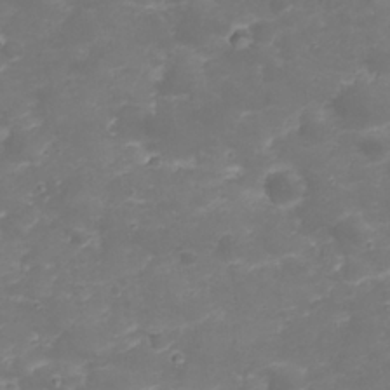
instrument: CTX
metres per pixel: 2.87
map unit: Nhu
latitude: 23.4426
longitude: -60.3845
